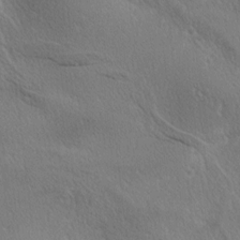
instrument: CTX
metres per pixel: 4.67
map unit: lAa
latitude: -4.5384
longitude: -125.7072
